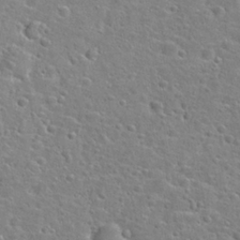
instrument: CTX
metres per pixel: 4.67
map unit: Hto
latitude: 25.2537
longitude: -47.8773
